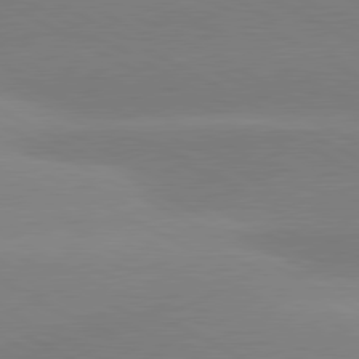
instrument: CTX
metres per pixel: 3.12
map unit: lApd
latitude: 80.6868
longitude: -153.6316
